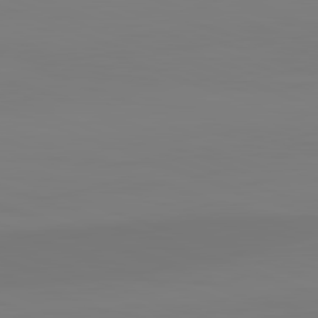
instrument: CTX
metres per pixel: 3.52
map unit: lApd
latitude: 82.2333
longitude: 145.4643
